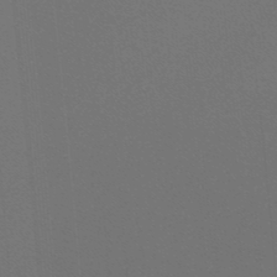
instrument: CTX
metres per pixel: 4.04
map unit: lHb
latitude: -47.8989
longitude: 63.9178
